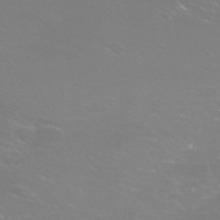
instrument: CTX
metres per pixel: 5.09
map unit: Htu
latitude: -5.6722
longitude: -72.8758
